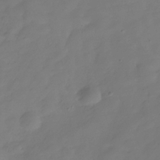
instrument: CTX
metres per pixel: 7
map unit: Hve
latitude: -31.3887
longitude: 92.2739
